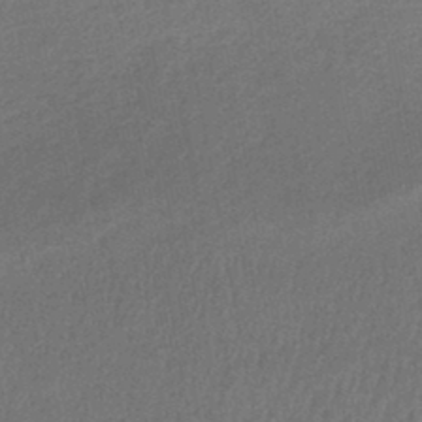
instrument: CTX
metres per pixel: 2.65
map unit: HNhu
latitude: -44.4629
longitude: 90.9731
